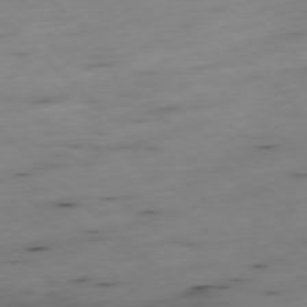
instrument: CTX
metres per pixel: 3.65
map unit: Ap
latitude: -78.2361
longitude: -61.6883
